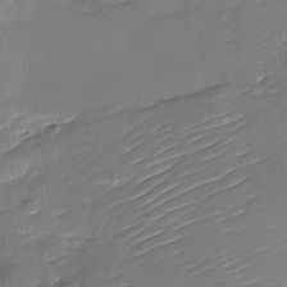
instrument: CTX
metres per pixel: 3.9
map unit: Nhu
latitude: -30.4440
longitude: -72.9892
